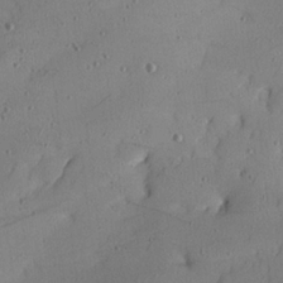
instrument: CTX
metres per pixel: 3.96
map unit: Ave
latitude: 22.0822
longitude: -131.3671
